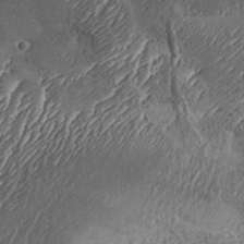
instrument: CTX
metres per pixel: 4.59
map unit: Aa
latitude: 33.7261
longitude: -134.7246
